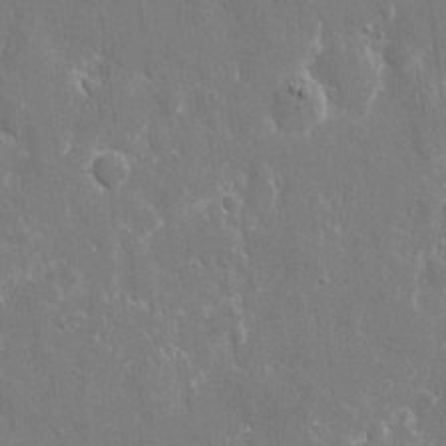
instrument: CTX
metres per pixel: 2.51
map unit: eHh
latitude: 8.7246
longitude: -70.2711
